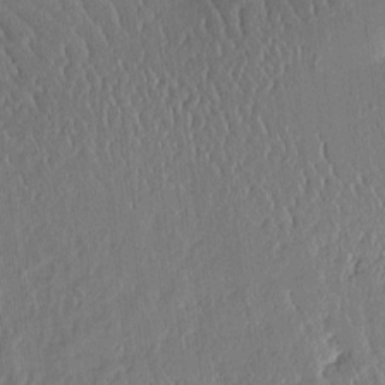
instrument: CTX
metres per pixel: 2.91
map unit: Aa
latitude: 11.9906
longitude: -127.3293
